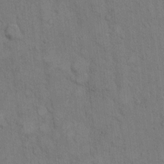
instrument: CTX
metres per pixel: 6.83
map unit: Hto
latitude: 8.0633
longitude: -60.8758
